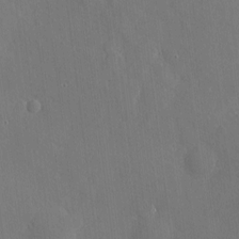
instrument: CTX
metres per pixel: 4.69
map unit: eHh
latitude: 3.8016
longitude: -73.2726
